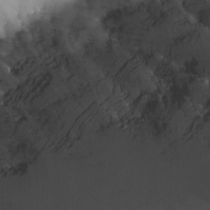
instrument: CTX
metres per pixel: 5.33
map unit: Nhu
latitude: -10.1228
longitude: -76.3467
